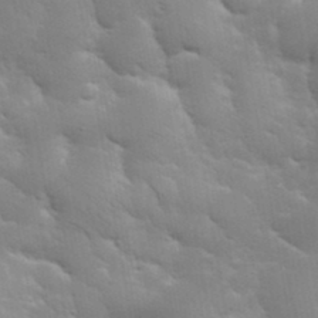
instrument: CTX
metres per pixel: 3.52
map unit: eHh
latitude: 36.2334
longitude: -66.7435
